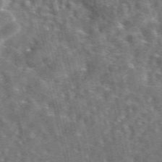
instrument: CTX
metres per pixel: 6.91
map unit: eAb
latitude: 45.0269
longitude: 111.1809
